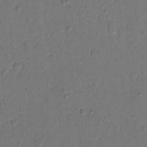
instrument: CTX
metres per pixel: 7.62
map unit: Hto
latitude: 7.8016
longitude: -61.9339
